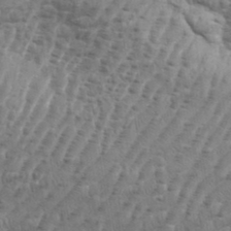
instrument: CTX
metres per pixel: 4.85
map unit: eHh
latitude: 36.3845
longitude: -136.3845
